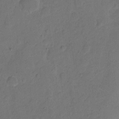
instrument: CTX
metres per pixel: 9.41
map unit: Hto
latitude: 4.9136
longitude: -61.4426
